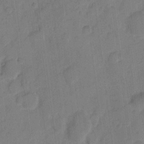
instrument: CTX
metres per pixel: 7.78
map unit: eHh
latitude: 9.3671
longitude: -65.6127
